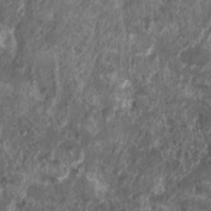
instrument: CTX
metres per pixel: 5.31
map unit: Nhu
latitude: 7.6694
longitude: -20.0444
